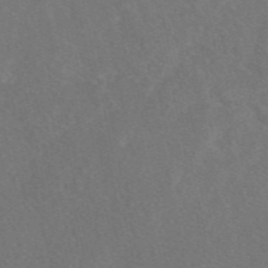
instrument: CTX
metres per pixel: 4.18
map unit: eAb
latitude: 48.2145
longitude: 118.3117
